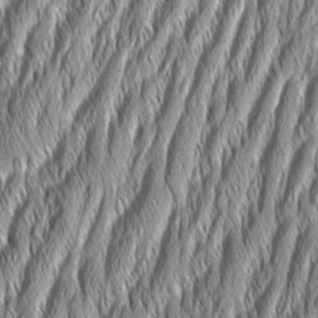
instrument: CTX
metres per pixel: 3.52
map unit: Aa
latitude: 7.7450
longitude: -130.7625
